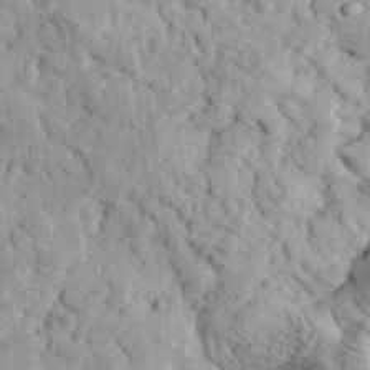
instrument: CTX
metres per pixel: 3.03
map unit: eHh
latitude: 35.1214
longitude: -78.7624
